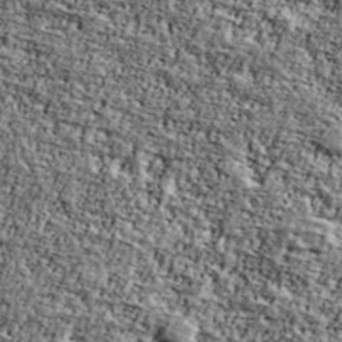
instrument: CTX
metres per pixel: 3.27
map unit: Ave
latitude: 41.9906
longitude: -110.5735
